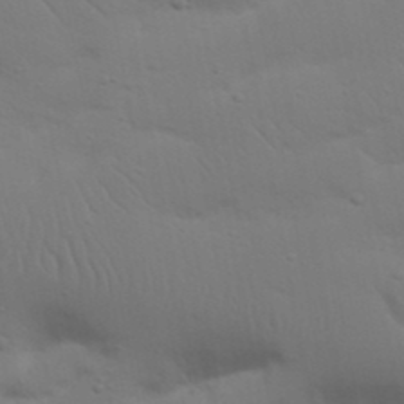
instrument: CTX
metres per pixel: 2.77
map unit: Nhu
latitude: 23.5371
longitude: -73.4049
